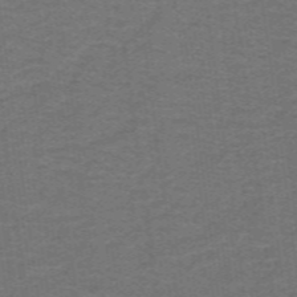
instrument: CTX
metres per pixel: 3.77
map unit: lHb
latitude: -42.7274
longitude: 54.3306
